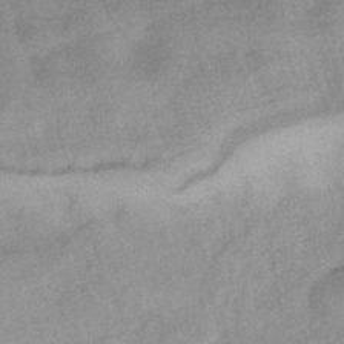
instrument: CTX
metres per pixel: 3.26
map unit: HNhu
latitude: -42.6329
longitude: 90.5196
